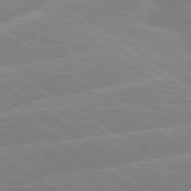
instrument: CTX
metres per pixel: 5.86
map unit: lApd
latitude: 79.4994
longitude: -130.6113
